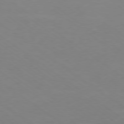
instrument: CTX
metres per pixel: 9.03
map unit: Ap
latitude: -79.2565
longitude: -97.0647
